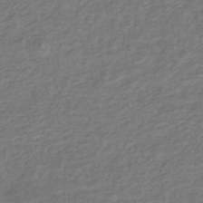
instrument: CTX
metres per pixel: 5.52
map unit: lHb
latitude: -37.8044
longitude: 70.4440
